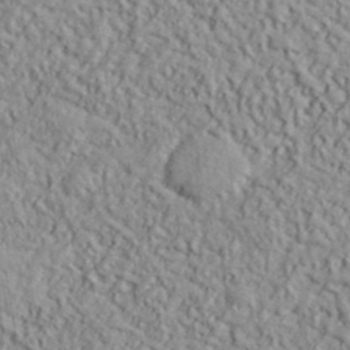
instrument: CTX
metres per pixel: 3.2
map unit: lHvf
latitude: 38.9325
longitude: -90.8758
